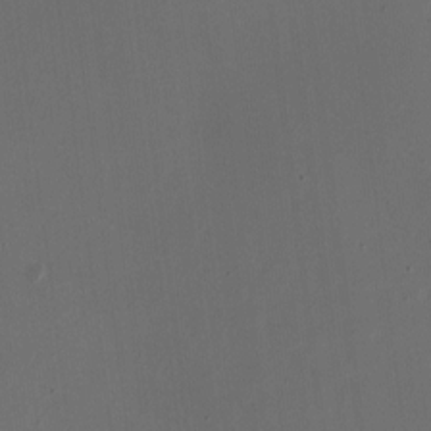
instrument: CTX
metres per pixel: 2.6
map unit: HNhu
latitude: -0.7086
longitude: -8.1200
